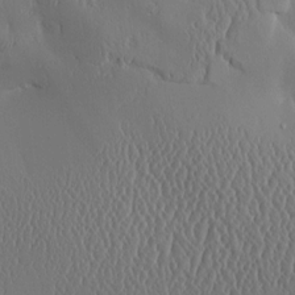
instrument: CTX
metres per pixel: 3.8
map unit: Aa
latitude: 9.9906
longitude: -129.4426
